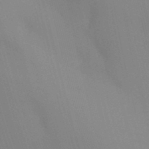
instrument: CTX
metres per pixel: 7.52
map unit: Ht
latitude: -8.9353
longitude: -31.3671
